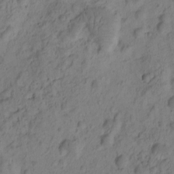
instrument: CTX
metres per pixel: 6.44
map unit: eHh
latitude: -0.5763
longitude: 16.4251
